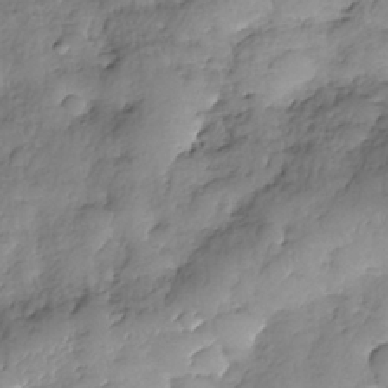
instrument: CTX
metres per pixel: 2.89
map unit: Nhe
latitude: -37.4265
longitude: -147.6883
